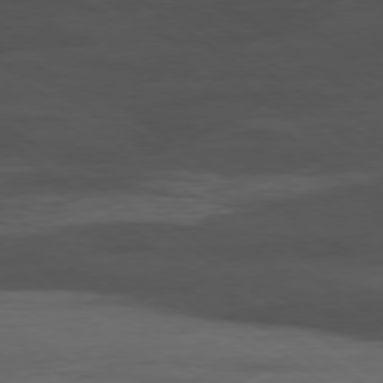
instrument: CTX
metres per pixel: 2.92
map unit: Hpe
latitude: -78.7274
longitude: -17.3671
